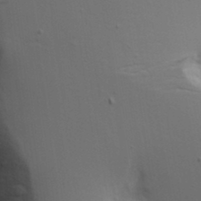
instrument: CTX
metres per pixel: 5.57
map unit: Aa
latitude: 19.2726
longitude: -126.0633
